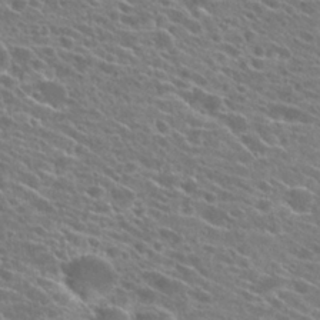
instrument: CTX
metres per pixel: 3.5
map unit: Hto
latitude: 24.5923
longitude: -41.1025
